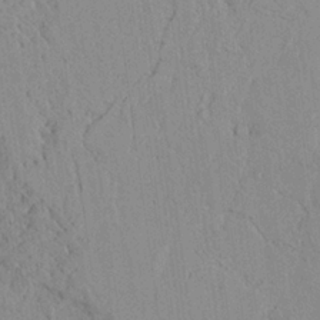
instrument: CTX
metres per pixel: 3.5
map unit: Ave
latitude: 24.1011
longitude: -133.8961
